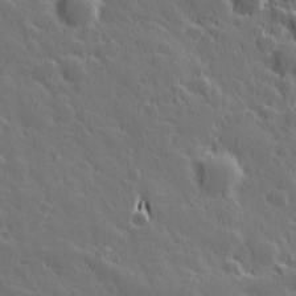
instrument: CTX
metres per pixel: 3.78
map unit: Hve
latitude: 26.8758
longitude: 144.1984
